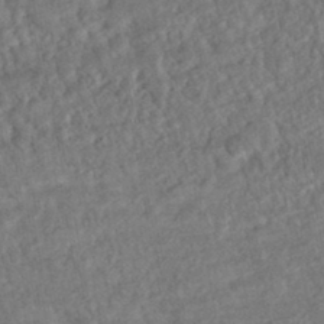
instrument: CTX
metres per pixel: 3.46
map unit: HNhu
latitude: -45.0864
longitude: 100.2928
